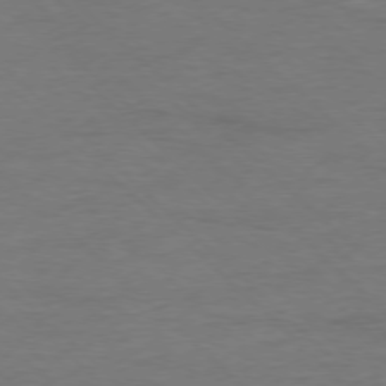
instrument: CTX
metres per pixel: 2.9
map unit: Ap
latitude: -77.5777
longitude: -88.3279
